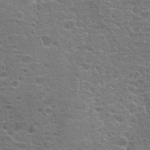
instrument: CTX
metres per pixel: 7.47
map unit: Hto
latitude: 18.8569
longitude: -41.4993
